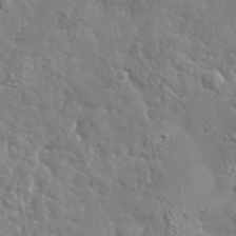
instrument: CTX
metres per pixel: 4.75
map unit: lHvf
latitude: 37.7639
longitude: -92.2333
